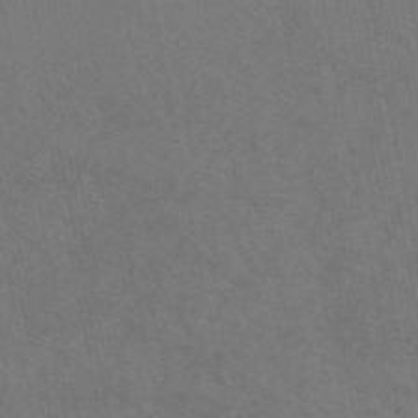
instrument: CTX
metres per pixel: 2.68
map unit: eAb
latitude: 46.6680
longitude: 121.0675
